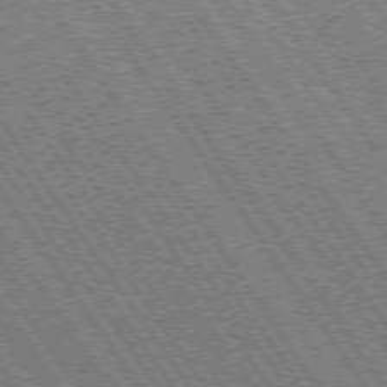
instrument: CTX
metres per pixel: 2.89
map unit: Hpe
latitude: 73.8206
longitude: -141.8961
